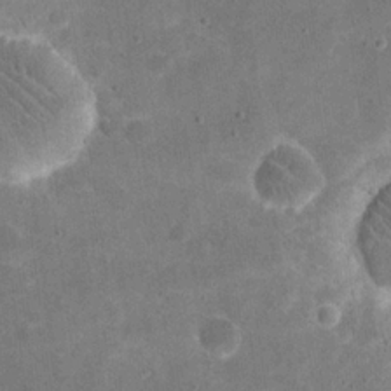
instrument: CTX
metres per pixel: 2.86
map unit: eHh
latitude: 20.3279
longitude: -65.3860
